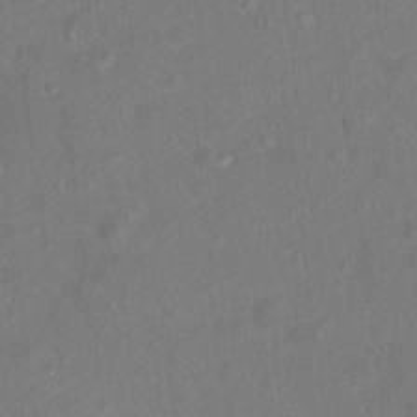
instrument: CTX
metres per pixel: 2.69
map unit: Ht
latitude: 14.6680
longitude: -40.2900
